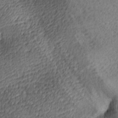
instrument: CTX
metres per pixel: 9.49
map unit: lAa
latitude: -9.0108
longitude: -125.2348
